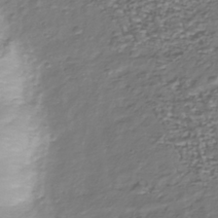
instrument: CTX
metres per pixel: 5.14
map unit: Nhu
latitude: -39.4832
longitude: -81.6505
